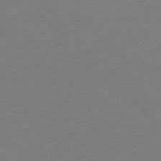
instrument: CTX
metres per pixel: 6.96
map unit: Ap
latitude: -77.5777
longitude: -77.0458
